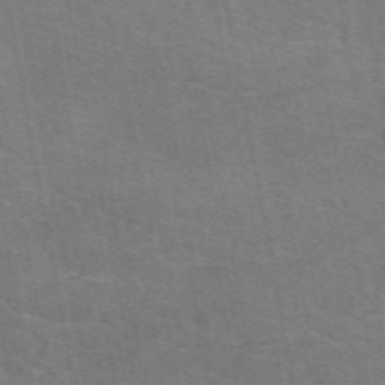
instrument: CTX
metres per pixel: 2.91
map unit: eAb
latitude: 50.8002
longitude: 105.0297
